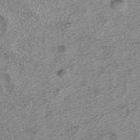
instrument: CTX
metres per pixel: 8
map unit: ANa
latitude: 36.5924
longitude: 14.9164
